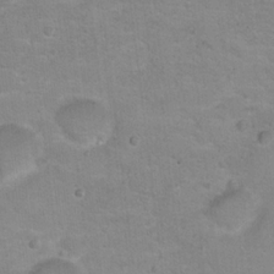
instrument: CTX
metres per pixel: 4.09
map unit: Hto
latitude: 16.6302
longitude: -39.0269
